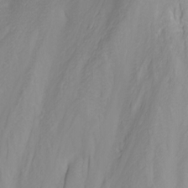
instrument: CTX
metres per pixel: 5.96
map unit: Nhu
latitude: -5.2942
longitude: -80.1767
